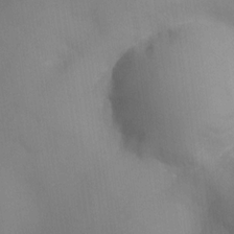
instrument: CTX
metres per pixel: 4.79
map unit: eHh
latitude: -22.7841
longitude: 15.1809
